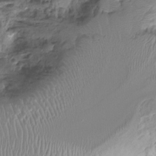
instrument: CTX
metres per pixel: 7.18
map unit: Nhu
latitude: -14.9920
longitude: -26.2523
